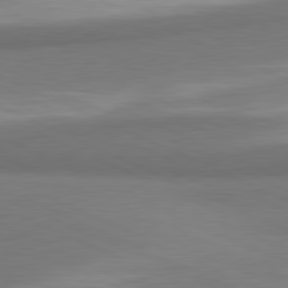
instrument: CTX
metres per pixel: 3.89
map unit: lApd
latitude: 81.3104
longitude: 163.7477
